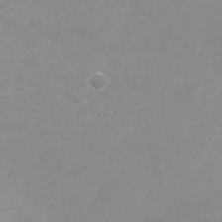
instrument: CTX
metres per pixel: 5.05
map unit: Nhu
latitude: -28.9542
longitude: -66.4979
